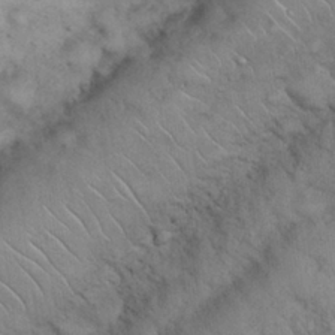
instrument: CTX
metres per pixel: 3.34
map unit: Nhu
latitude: 26.8002
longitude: -69.1592
